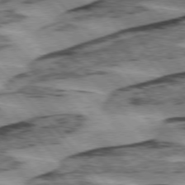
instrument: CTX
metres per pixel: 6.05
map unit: lApd
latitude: 75.6505
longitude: -78.1200
